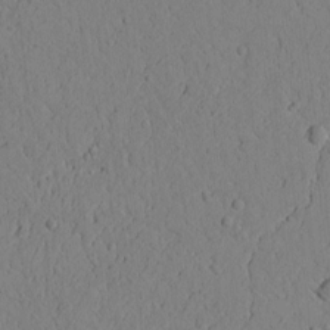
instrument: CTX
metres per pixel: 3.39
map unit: Htu
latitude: 0.5168
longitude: 173.6533
